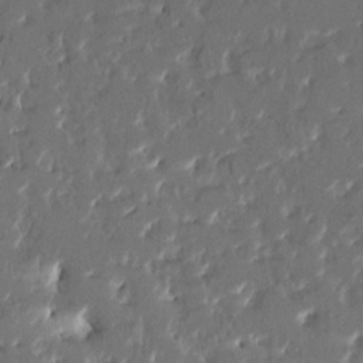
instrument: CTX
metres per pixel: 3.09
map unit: HNhu
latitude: 4.0444
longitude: 8.1417
